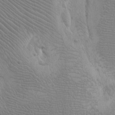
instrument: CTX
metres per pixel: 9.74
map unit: Htu
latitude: -7.5021
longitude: -66.6490
